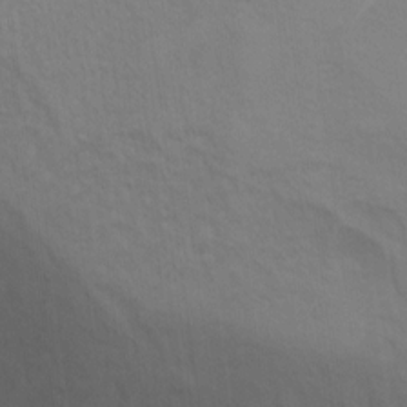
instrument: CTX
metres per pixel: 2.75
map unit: Ht
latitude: 10.3278
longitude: -32.8002
